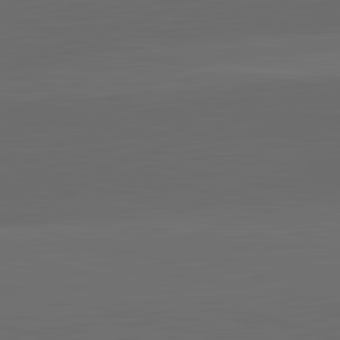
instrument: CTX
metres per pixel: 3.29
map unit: lApd
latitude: 83.6316
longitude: -132.6868
